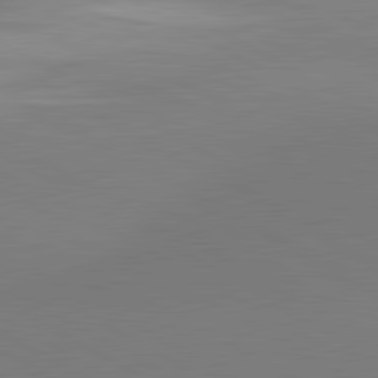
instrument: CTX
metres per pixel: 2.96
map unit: lApd
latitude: 81.2915
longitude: 159.8422
